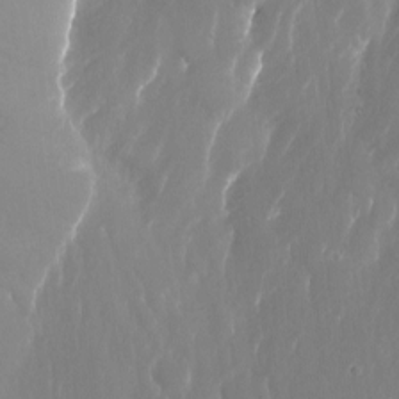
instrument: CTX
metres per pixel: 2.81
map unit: Nhu
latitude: -14.2362
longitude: -62.3468
